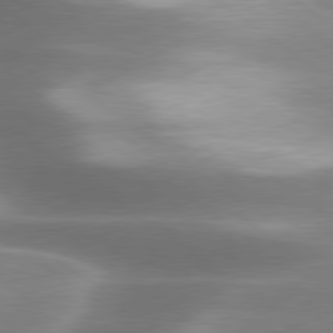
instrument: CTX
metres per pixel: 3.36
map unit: lApd
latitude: 79.8961
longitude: -118.6490
